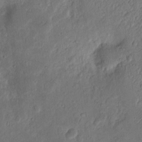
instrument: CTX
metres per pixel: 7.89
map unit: eHh
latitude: 7.1403
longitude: -72.0822
